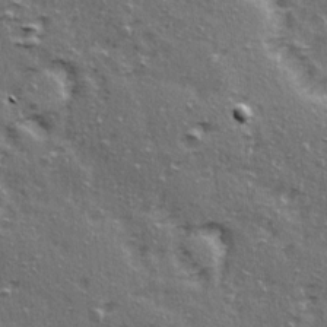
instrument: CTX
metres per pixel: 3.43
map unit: Ave
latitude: 15.5183
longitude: -104.8002
